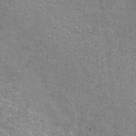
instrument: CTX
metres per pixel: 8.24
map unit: Hve
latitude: -31.0297
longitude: 94.4629
